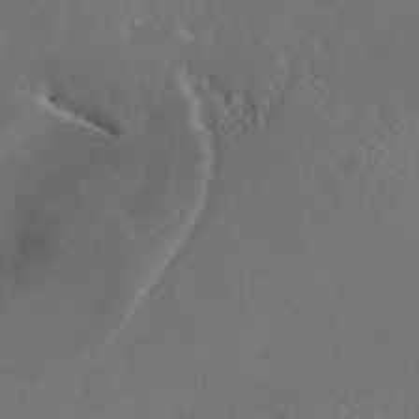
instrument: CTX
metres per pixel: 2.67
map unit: ANa
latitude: 45.2348
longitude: 28.3684
